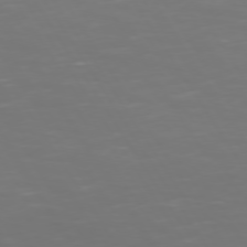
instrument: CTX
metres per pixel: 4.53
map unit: Hpe
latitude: 73.2726
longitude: -126.9514
